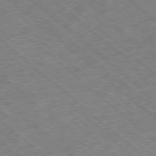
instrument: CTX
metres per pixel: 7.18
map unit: Ap
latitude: -78.7841
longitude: -49.6505
